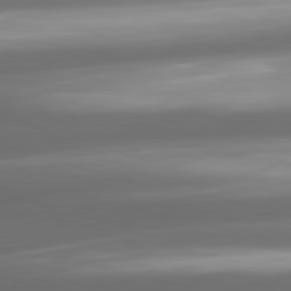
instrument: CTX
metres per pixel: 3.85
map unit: lApd
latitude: 81.1214
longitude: -142.8569
